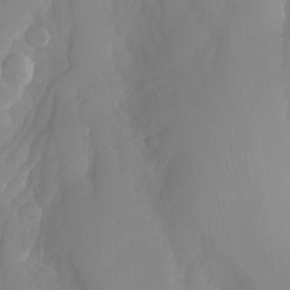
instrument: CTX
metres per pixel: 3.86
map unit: Aa
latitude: -13.4077
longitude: -59.6316
